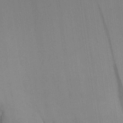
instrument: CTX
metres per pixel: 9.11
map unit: Aa
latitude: 26.9892
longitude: -146.6491
